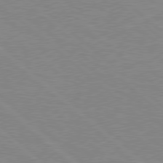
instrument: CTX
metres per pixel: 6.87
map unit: Hpe
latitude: 77.8961
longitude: -123.7261
